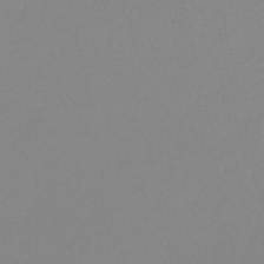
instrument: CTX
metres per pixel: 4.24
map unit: lHb
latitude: -44.8219
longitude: 56.2361
